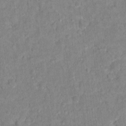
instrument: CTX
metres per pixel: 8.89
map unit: Hto
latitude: 13.0648
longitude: -37.6127
